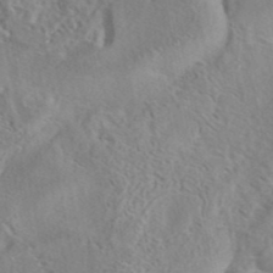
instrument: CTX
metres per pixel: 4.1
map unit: eAb
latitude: 41.6693
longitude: 105.2376
